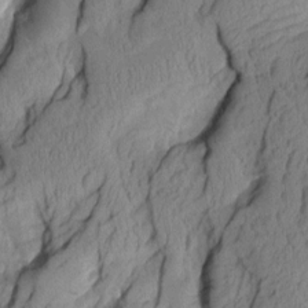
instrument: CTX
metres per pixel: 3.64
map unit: Aa
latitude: 7.4237
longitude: -128.1956
